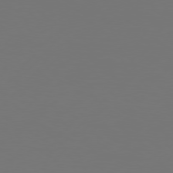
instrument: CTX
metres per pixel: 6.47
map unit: Hpe
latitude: 76.5356
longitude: -137.7450
